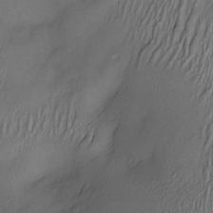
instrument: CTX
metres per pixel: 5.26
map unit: Nve
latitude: -22.7652
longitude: -138.0255
